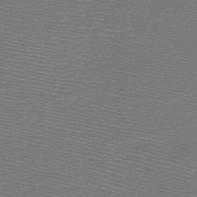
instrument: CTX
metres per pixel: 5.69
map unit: HNb
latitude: -48.2362
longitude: -41.8583
